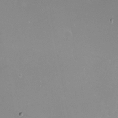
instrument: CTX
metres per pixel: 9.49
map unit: eHh
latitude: -12.7085
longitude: -60.0633
